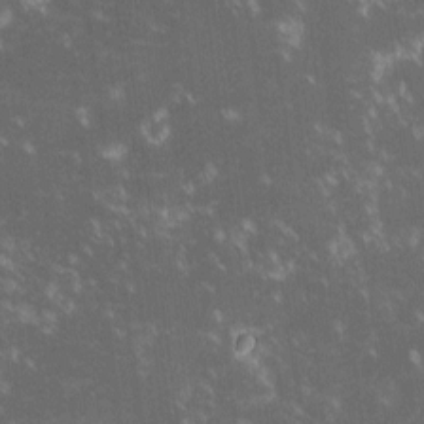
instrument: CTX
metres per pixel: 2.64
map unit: lHvf
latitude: -13.7100
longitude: -102.7435
